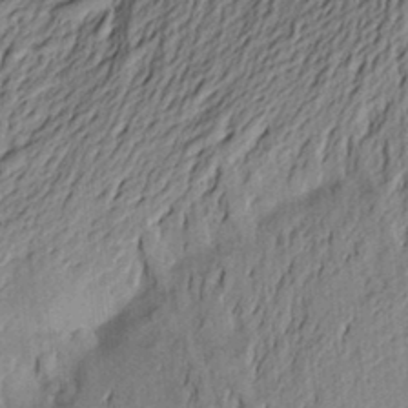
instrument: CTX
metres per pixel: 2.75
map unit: Aa
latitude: 22.1956
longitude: -150.4412
